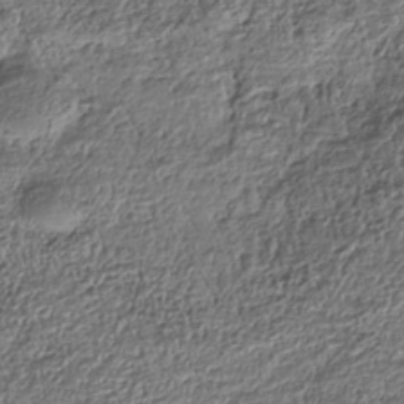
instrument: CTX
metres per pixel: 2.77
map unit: Nhe
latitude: -38.4251
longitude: 137.6344
